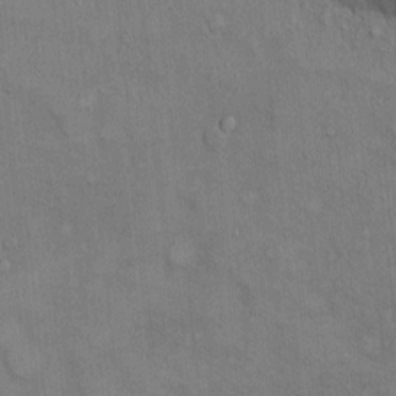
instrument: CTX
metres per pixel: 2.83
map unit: Ht
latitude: -3.7099
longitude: -14.5357
